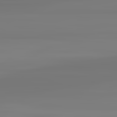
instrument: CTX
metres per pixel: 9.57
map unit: lApd
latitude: 82.8757
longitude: 170.2551
